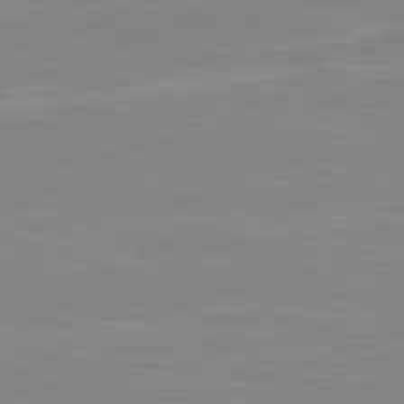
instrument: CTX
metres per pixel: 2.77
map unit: lApd
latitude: 80.5735
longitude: 171.8611
